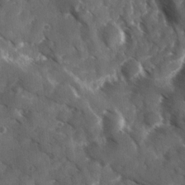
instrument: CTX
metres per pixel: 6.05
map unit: Ave
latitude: 17.5749
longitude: -131.4616
